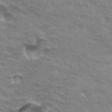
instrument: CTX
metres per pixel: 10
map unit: Hto
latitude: 33.4804
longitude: -46.7058
